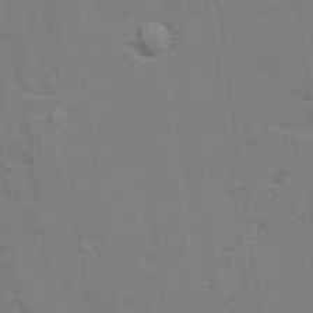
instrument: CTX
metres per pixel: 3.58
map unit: lAvf
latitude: 28.6112
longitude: -108.8380
